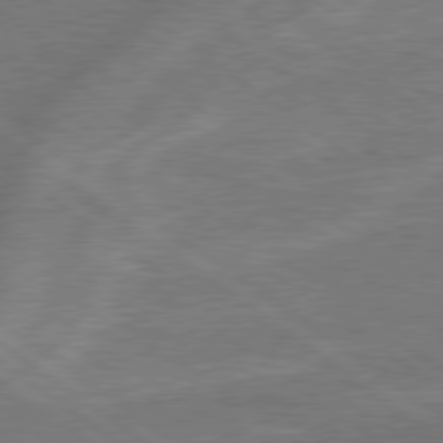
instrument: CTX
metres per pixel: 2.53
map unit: lApd
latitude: 79.1403
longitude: -171.4237
